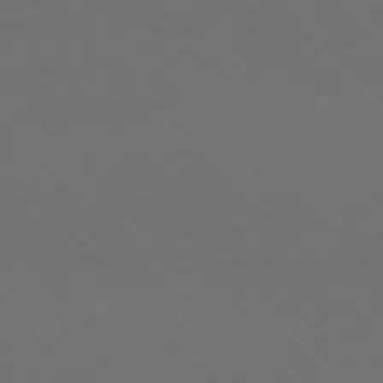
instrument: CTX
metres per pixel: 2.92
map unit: Hpe
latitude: 76.4790
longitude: -169.1025
